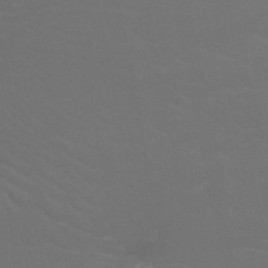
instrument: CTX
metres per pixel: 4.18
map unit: HNb
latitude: -51.5021
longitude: -42.0255
